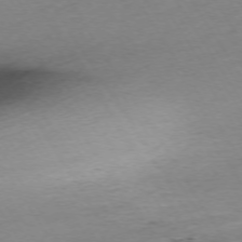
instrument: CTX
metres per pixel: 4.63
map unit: Ap
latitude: -73.6155
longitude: -68.7435
